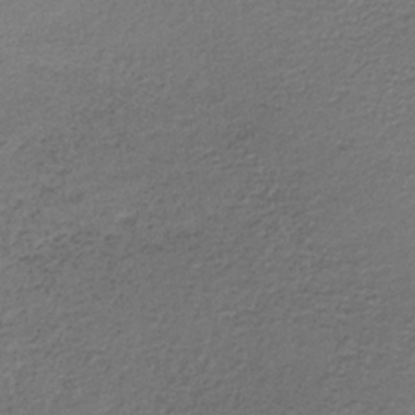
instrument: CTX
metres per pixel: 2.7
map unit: lHb
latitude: -34.5007
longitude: 63.0486
